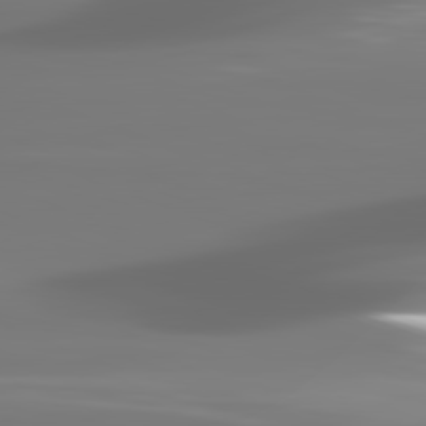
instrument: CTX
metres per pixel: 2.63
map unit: lApd
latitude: 81.8394
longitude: -145.7072
